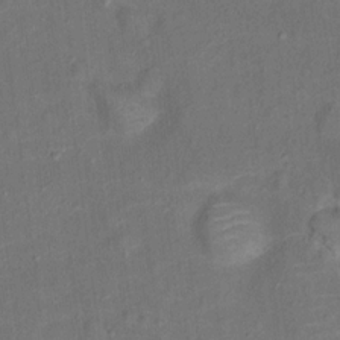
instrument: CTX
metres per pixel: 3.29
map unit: Ht
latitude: 13.9339
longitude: -40.1388
